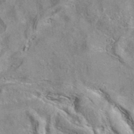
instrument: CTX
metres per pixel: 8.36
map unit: eAb
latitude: 34.8947
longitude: 109.8044
